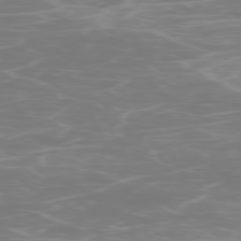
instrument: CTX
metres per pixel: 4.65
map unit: Ap
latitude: -78.7274
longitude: -96.7246
